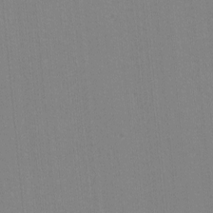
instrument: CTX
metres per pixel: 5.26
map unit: lHvf
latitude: -11.4454
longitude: -103.5749
